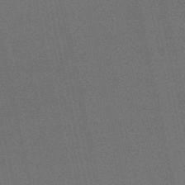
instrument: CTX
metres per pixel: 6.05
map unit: lHb
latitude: -50.5763
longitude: 79.5777
